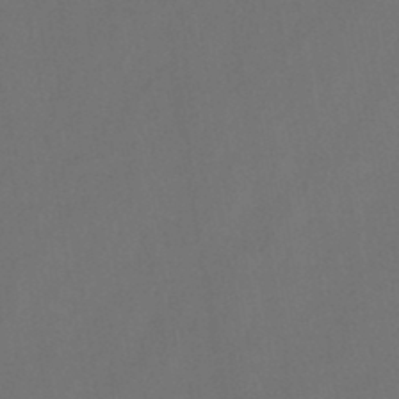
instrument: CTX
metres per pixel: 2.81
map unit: HNb
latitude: -44.5196
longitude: -39.2726
